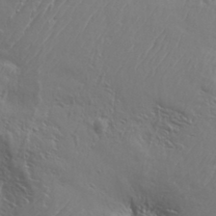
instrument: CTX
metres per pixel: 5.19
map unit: Aa
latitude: 34.1955
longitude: -134.4979
